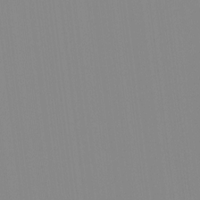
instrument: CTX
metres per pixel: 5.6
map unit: HNhu
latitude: -1.0109
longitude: -5.5371
